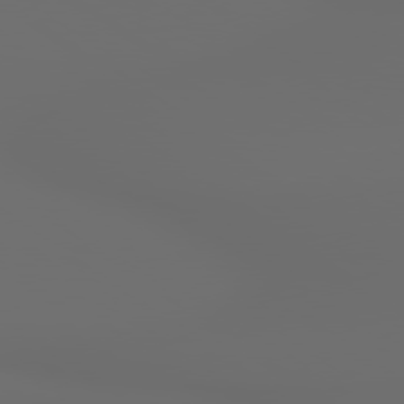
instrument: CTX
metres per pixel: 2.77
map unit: lApd
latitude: 79.2159
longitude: 176.1795
